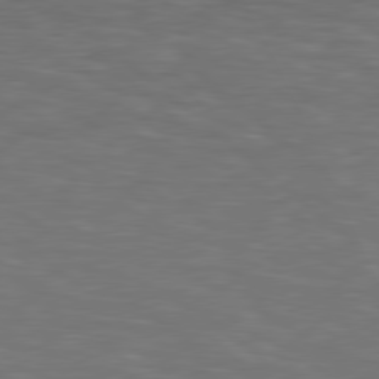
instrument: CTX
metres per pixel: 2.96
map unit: lApd
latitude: 78.6491
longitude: -177.8772
